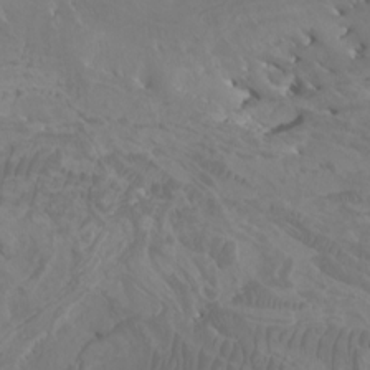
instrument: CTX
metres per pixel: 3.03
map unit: Htu
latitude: -6.7841
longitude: -75.5182
